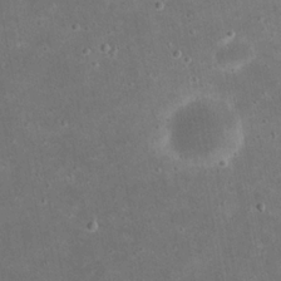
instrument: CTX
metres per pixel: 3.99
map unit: eHh
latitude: 21.4994
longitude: -68.1767
